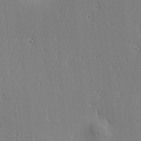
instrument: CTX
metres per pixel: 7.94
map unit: lAa
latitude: 1.7449
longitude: -115.9339
